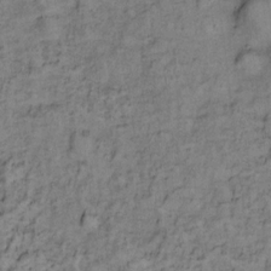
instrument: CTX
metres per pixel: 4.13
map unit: Ht
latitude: 8.8380
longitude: -38.7624
